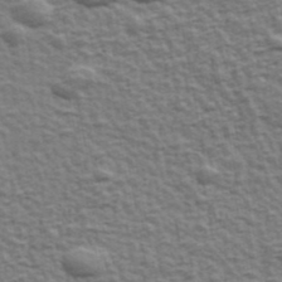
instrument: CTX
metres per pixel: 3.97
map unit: Ave
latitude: 43.1403
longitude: -112.6490
